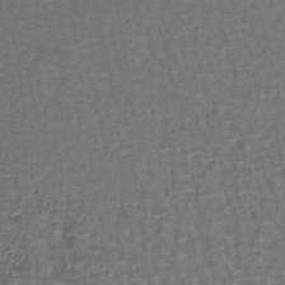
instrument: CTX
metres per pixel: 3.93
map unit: lHb
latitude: -43.3887
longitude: 58.3117
